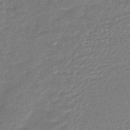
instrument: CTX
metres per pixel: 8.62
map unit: HNhu
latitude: -46.1039
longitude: 98.2172
